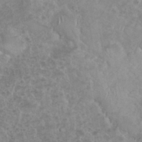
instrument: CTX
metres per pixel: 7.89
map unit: eHh
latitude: 34.7435
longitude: -61.8961
